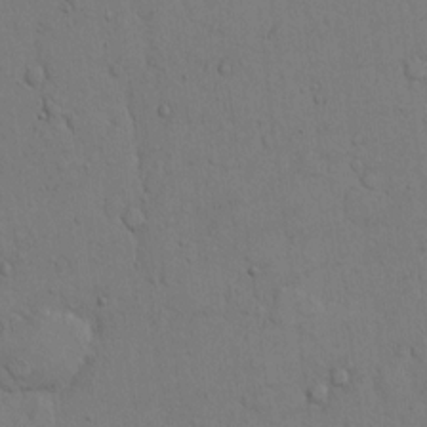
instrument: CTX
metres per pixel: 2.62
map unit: Hto
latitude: 11.4616
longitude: -57.7827
